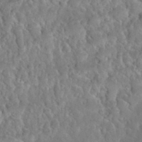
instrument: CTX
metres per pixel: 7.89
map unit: Nhu
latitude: 31.6883
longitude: -51.4426
